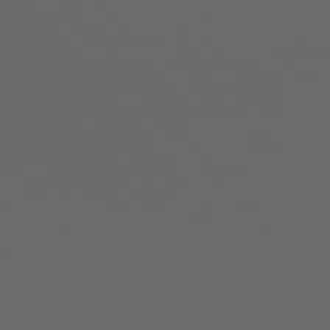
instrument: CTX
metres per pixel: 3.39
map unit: Hpe
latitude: 75.3482
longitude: -127.7639
